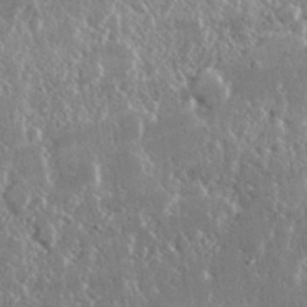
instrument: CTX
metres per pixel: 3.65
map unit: lHvf
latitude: 31.7450
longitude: -90.8758
